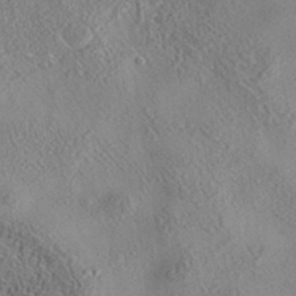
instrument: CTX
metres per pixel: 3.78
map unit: eAb
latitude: 35.7827
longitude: 109.8233
